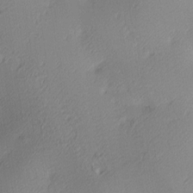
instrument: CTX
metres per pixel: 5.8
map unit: lAa
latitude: 3.9717
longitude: -116.0444
